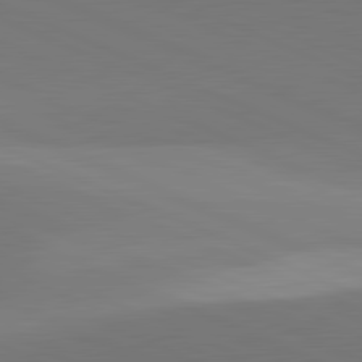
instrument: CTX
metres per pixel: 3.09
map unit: lApd
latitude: 81.8205
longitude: 144.4062
